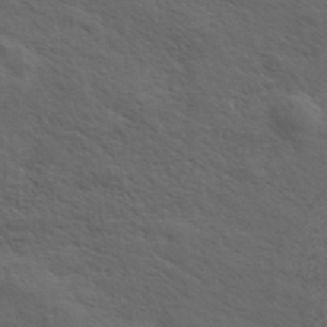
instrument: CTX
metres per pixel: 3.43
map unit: eHh
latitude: 36.9136
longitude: -139.0647
